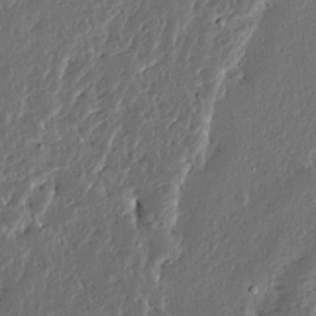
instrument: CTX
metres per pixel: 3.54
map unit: Ave
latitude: 14.2334
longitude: -137.9528
